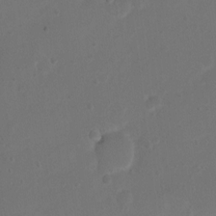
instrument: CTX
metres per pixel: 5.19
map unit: Nhu
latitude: 4.2711
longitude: -26.4790
